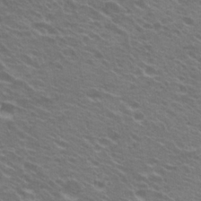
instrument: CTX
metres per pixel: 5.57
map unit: Hto
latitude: 22.8002
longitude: -31.1970
